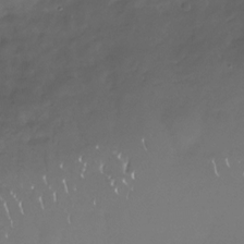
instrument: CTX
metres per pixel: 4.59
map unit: Nhu
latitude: -29.0675
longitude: -80.0633
